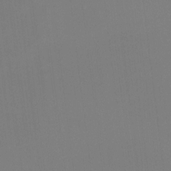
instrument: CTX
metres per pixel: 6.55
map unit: HNhu
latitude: 6.4790
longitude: 5.1809
